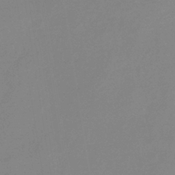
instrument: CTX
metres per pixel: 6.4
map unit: eHb
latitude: -36.7085
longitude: 74.1795
